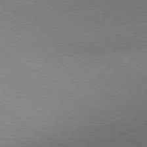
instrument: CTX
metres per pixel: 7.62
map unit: Hpe
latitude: -80.2929
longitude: 18.8597
